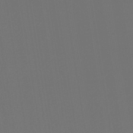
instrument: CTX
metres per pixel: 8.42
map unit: lHb
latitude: -46.1794
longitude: 74.5952
